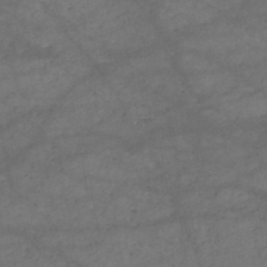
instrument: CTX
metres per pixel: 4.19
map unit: HNb
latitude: -50.9353
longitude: -39.6505
